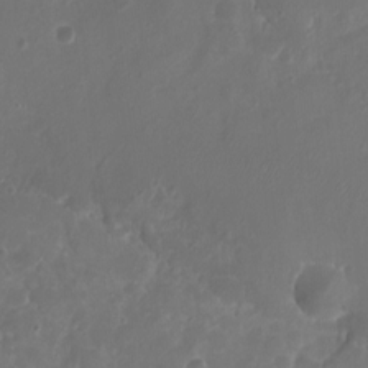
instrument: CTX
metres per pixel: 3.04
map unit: eHh
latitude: -6.3684
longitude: -77.5938
